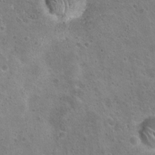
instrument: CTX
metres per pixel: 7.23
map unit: Hto
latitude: 22.6868
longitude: -48.6113
